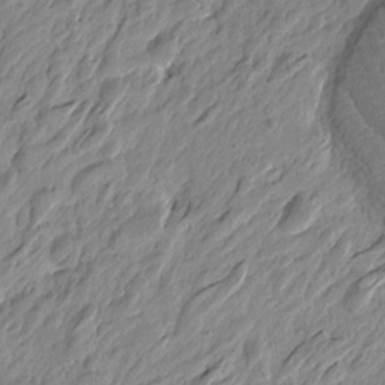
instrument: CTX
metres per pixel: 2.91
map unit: Htu
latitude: -4.4818
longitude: -179.9150
